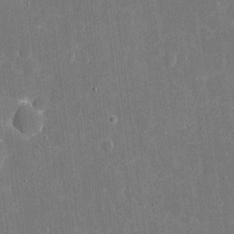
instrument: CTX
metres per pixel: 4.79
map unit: eHh
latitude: 6.4601
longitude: -67.7827
